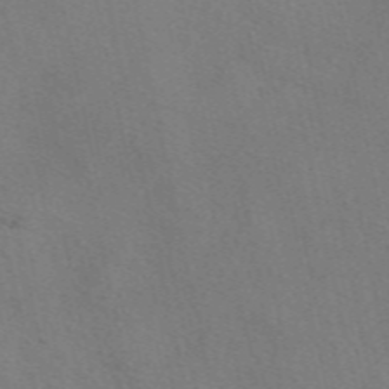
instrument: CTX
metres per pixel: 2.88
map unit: eAb
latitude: 50.8380
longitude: 109.0108
